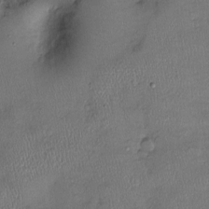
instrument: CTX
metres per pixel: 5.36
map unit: Ht
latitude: -2.6518
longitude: -14.3846
